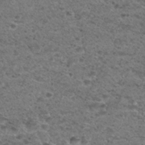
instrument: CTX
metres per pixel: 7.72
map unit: Hto
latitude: 30.1200
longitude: -48.4412
